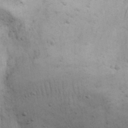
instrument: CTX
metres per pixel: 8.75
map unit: Nhu
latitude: 28.4601
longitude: -71.3670
